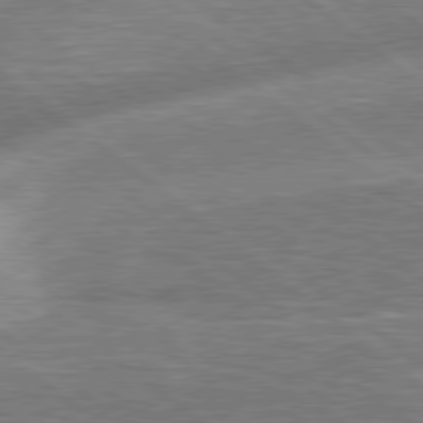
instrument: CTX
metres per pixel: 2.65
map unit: Hpe
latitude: 78.9325
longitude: -170.4223
